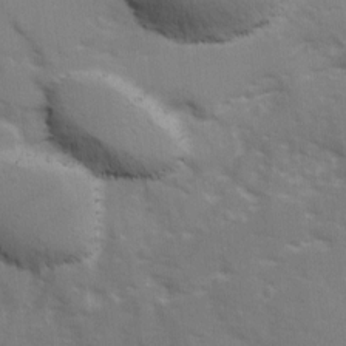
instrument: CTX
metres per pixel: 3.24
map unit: Ave
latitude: 12.5357
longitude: -102.6679
